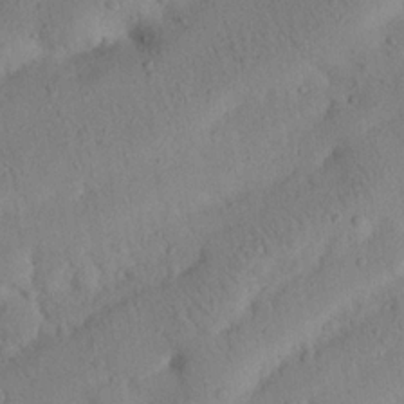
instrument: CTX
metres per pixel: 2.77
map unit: Nhu
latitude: 21.0459
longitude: -74.3656
